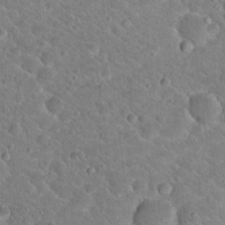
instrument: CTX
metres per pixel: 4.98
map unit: Hto
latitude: 18.8758
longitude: -33.0647
